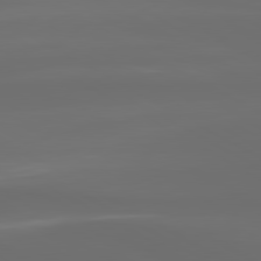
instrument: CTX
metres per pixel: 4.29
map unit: lApd
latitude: 80.5546
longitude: -137.8206
